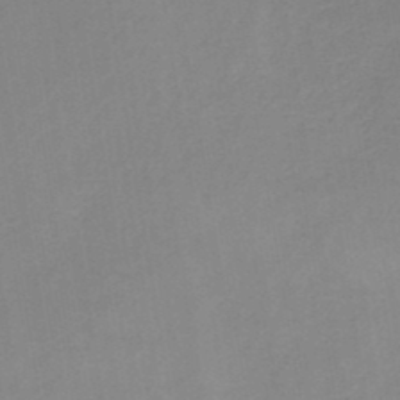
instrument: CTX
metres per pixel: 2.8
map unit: HNb
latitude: -46.1794
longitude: -39.1403
